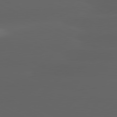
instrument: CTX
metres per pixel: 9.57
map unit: lApd
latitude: 81.3671
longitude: -146.6113
